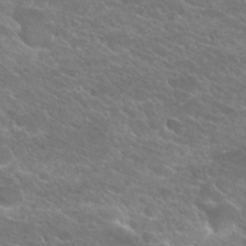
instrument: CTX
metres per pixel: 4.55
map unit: Hto
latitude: 26.1956
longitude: -39.6127
